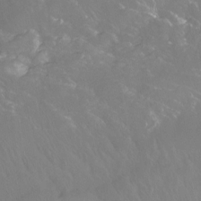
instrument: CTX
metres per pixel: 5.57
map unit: Htu
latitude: -14.9920
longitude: -46.7624
